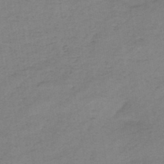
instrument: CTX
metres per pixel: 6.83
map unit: HNb
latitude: -46.8030
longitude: -38.8380
